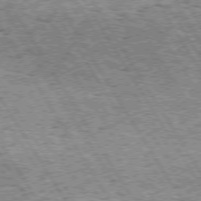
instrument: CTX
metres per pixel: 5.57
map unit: Hpe
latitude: 73.4805
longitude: -134.7246
